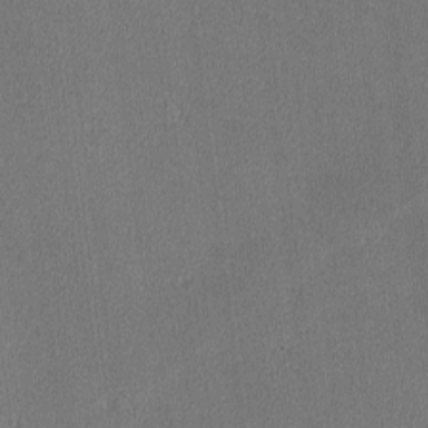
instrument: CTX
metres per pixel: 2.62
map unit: lHvf
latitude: -12.5952
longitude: -100.5168
